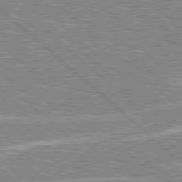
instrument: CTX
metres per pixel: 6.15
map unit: Hpe
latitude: 78.4790
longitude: -156.8946
